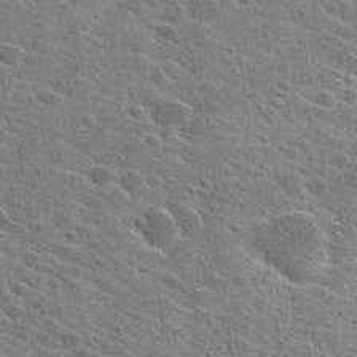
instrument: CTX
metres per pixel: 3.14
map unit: Hto
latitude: 27.2915
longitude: -45.1781
